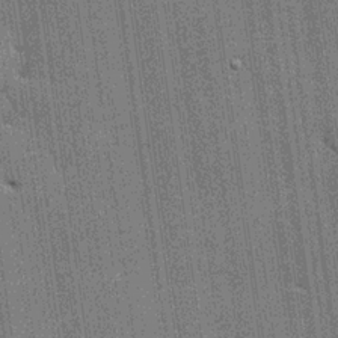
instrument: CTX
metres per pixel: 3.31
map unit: lHvf
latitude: 19.9339
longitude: 142.5006
